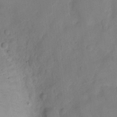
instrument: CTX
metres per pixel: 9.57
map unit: eHh
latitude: 12.0444
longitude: -65.6316
